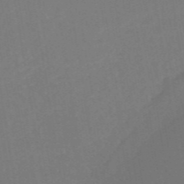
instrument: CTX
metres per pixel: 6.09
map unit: HNb
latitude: -51.8611
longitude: -48.4790
